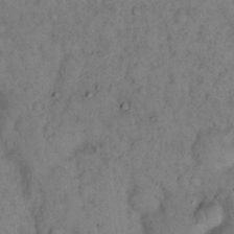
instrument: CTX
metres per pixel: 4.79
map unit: eHh
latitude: 16.2334
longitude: -62.3845
